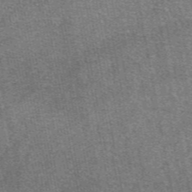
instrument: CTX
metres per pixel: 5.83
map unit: eAb
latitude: 48.1011
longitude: 105.9745
